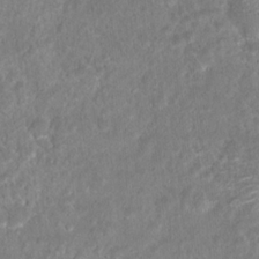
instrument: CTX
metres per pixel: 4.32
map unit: Hto
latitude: 16.9703
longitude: -40.0444
